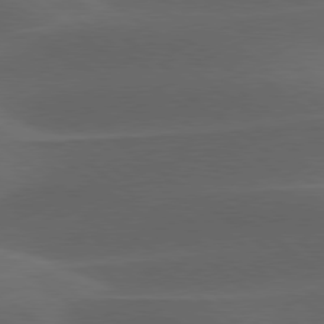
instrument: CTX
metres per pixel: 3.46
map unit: lApd
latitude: 78.8380
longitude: -49.2348
